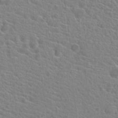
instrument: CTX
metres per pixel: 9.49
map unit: Hto
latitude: 21.1592
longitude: -39.4048
